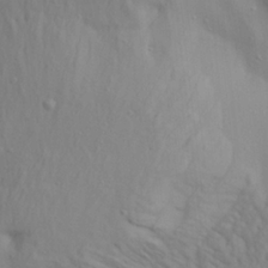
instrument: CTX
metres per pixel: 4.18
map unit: Aa
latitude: 20.8380
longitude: -142.4223
